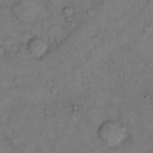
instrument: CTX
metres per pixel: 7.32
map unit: eHh
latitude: 12.5735
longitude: -63.1781
